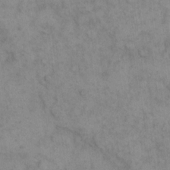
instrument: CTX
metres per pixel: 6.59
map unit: eHh
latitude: 15.3860
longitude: -66.7435
